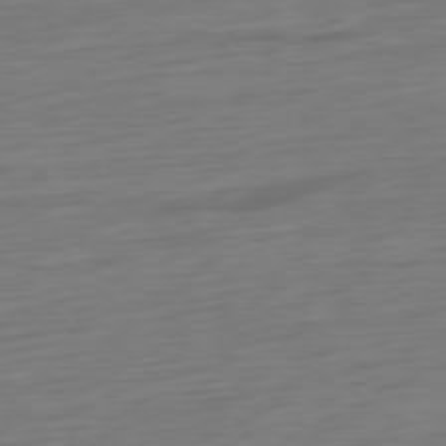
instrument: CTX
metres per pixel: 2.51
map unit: Ap
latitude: -78.1228
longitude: -77.5560
